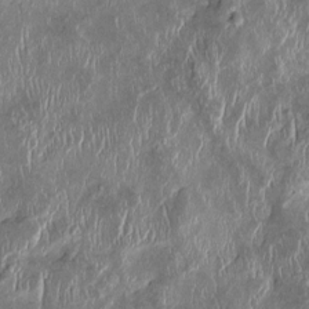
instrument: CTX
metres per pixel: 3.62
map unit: Htu
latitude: -1.7478
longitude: 149.6911
